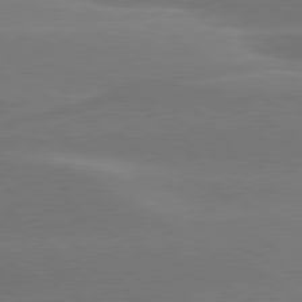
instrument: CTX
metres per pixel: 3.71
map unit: lApd
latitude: 79.2537
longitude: -115.0458
